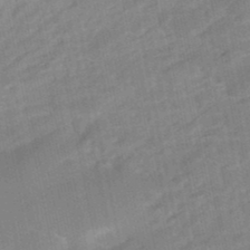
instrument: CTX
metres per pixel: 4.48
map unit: eHb
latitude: -47.7477
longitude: 88.6896
